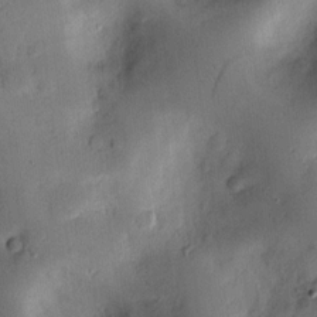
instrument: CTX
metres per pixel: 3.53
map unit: lAvf
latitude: 8.6491
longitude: 170.0472
